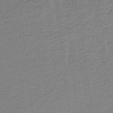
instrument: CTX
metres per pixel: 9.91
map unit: HNb
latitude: -35.4832
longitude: 57.5588
